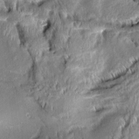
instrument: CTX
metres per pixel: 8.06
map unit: Aa
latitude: 8.7246
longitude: -132.7435
